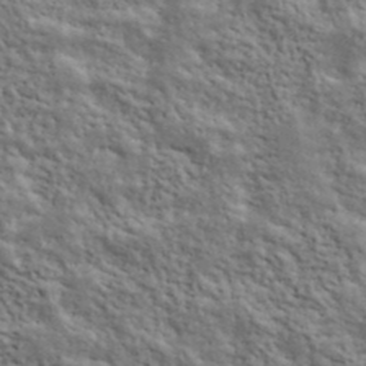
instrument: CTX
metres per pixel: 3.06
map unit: lHvf
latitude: 39.7827
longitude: -88.8380
